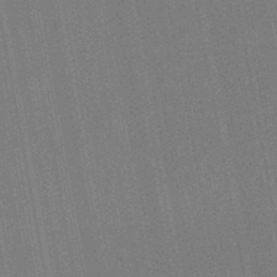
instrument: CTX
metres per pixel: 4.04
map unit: lHb
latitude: -47.0297
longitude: 70.6330
